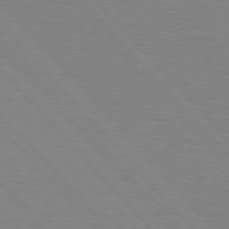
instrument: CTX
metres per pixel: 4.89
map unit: lApd
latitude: 75.8017
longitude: -81.4993
